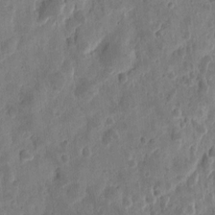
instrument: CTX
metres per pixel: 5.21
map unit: eHh
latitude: 9.1781
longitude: -73.8017
